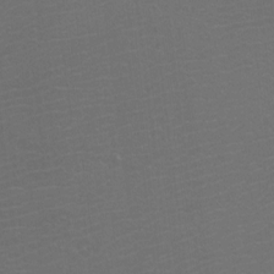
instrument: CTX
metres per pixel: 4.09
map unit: Htu
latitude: -11.8989
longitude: -71.7261
